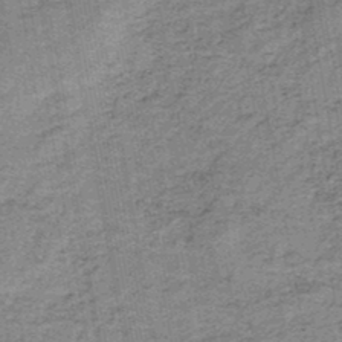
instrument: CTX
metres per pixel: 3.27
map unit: HNb
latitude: -46.2550
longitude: -36.6680
